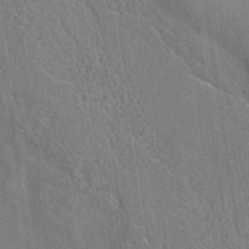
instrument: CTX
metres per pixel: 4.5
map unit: ANa
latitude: -37.0108
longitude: 94.5762
